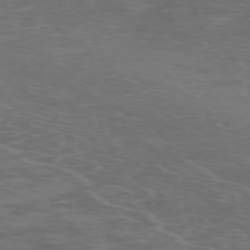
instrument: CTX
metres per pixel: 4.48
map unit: Ap
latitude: -76.3495
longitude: -67.5182
